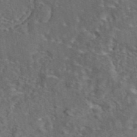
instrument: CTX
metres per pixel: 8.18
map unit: eAb
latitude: 43.5371
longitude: 111.1620
